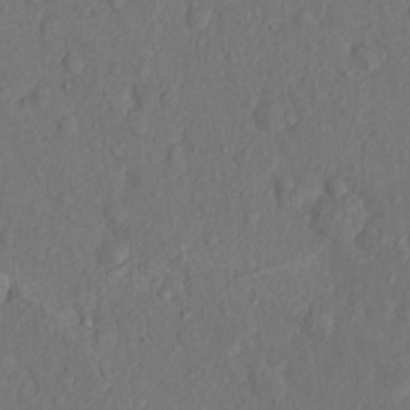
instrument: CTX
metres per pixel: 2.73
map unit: Hto
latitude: 13.8583
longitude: -29.4804
